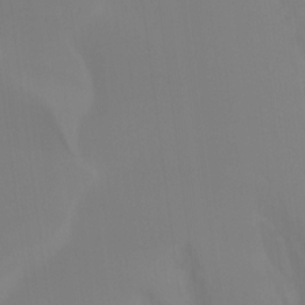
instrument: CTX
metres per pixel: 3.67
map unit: Ht
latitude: -15.1809
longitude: -55.5182
